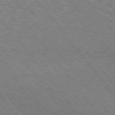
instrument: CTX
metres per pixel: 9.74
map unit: Hpe
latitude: 75.7072
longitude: -149.6505
